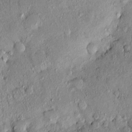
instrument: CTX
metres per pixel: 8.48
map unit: eHh
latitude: 0.0633
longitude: 15.5021
